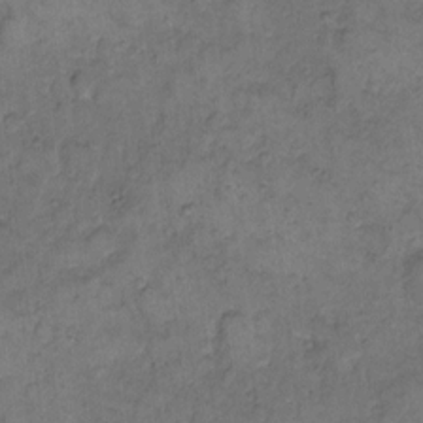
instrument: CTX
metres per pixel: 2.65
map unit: eHh
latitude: 11.6694
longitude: -63.6316
